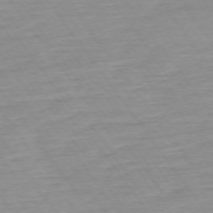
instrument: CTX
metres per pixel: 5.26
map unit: Ap
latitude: -74.4629
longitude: -83.7260
